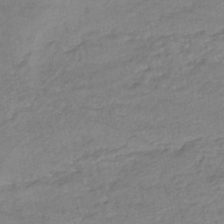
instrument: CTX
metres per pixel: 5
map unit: HNhu
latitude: -43.8989
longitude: 102.2551
